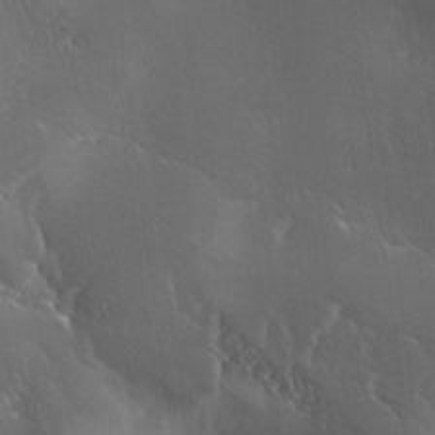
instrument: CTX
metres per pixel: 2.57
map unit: Ave
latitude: 1.2726
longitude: -113.8772
